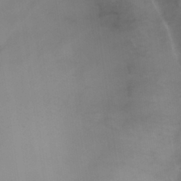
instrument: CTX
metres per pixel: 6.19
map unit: Nhu
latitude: 30.0822
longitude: -56.0255
